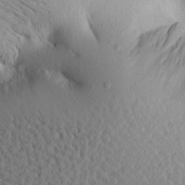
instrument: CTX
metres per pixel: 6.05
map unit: Aa
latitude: 20.2901
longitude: -146.4601
